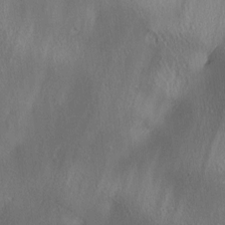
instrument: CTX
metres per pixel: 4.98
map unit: lAa
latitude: 4.4979
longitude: -117.5749
